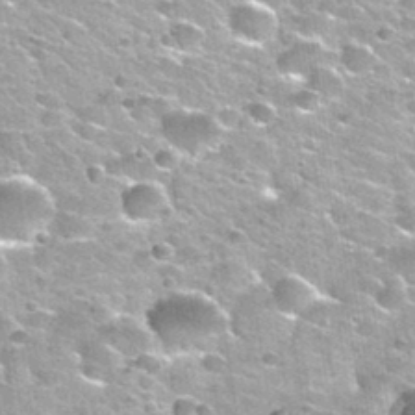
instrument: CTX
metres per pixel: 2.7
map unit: Nhu
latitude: 32.6679
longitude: -52.8191
